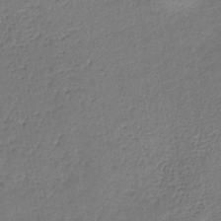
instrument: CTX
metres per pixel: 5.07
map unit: lHb
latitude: -35.3321
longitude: 62.4629
